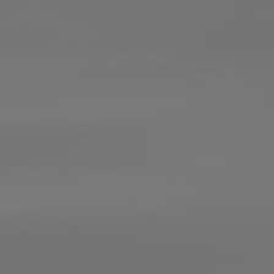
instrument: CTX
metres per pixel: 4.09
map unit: lApd
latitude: 81.9339
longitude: -152.0633
